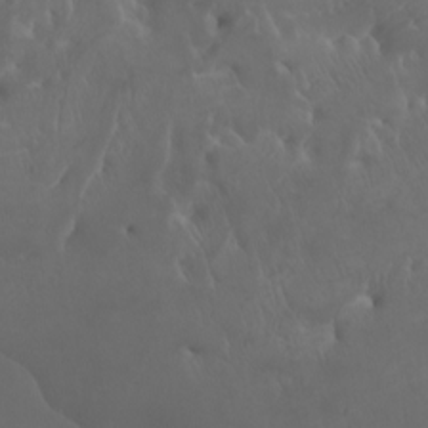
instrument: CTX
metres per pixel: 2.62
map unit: Nhu
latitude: -6.8030
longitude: -75.8394
